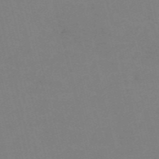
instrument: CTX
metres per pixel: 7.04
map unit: HNb
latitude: -55.9367
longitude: -41.5938
